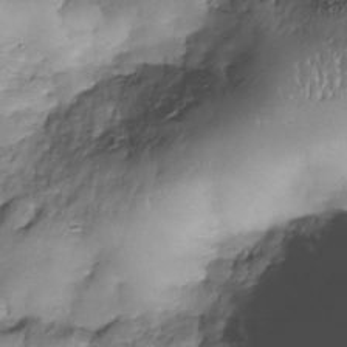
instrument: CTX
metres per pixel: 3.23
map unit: Nhe
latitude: -37.4643
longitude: -147.8584
